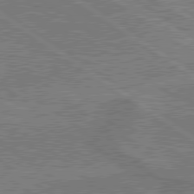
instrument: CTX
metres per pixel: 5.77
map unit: lApd
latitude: 79.9339
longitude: 166.6329
